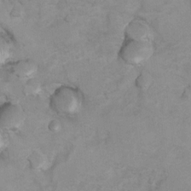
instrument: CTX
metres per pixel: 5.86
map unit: Hto
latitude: 7.8205
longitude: -35.2914
